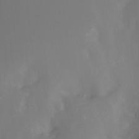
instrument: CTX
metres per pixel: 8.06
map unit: Nhu
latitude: -13.1620
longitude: -71.9906
